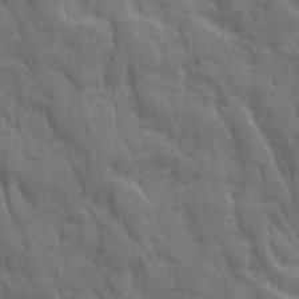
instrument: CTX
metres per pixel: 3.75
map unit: Ave
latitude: 20.0255
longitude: -133.9339
